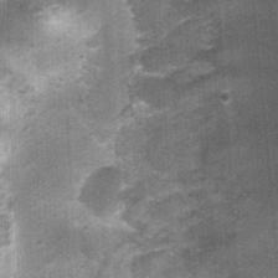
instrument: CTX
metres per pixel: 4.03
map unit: Nhu
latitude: 1.0269
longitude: -17.0269
